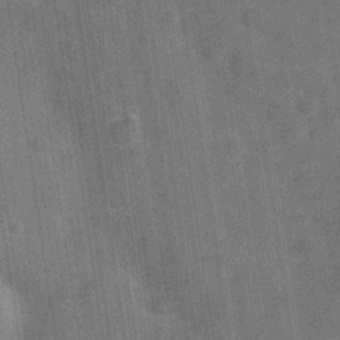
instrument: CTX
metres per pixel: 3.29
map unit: Hve
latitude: -28.9542
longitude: 92.2173
